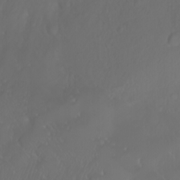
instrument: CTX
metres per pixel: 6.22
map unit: Htu
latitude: -5.0486
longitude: -72.0444
